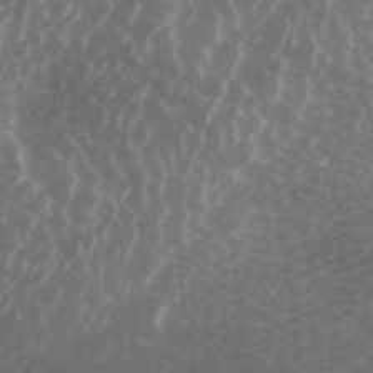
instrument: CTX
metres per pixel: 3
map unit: ANa
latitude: 43.9528
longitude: 24.8786
